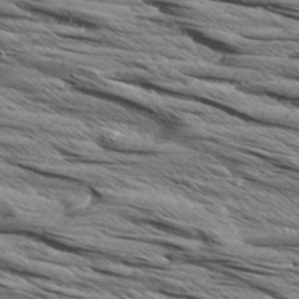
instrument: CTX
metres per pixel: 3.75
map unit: Aa
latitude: 8.6113
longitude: -137.9717
